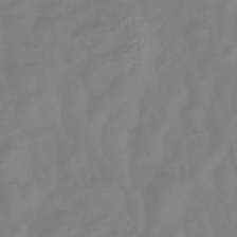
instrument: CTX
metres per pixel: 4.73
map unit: lHb
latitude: -42.4628
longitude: 77.8044
